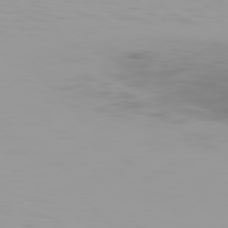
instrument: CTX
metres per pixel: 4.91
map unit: Hpe
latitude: 77.2159
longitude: -140.2711
